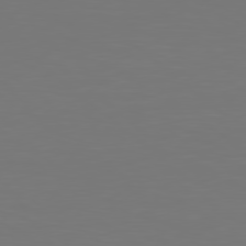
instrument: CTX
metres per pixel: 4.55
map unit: Hpe
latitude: 78.7058
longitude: -137.8961
